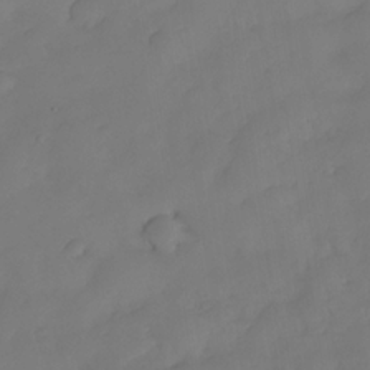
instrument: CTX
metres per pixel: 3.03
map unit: Nhe
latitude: -33.8423
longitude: -143.2348
